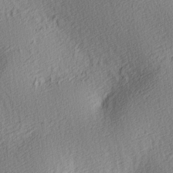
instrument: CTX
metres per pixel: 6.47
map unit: lAa
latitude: 3.8205
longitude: -112.4412
